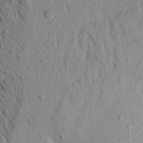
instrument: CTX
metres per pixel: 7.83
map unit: Aa
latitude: 17.7072
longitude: -147.4616
